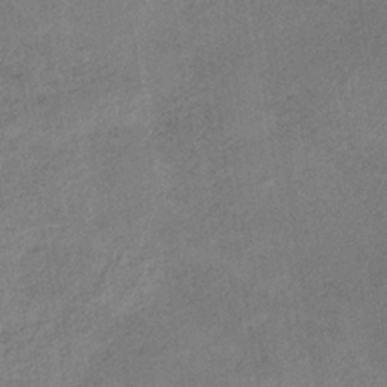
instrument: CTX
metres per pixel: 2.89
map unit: HNb
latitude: -32.7841
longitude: 63.4454
